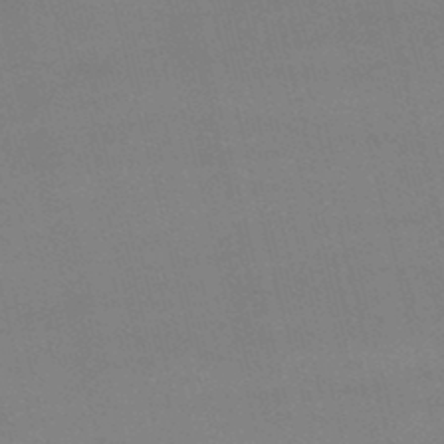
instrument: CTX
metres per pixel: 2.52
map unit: lHb
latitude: -48.0850
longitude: 63.3131
